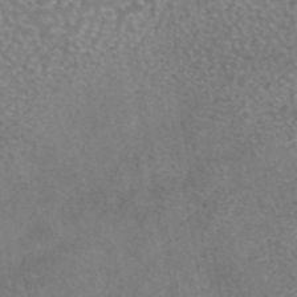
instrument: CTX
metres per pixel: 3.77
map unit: eAb
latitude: 44.9136
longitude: 108.2739
